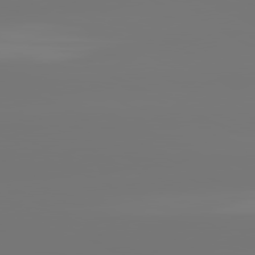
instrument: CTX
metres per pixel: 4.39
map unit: lApd
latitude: 81.0080
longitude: -152.0444
